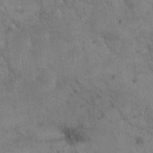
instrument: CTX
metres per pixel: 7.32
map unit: eHh
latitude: 21.7261
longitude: -60.8947
